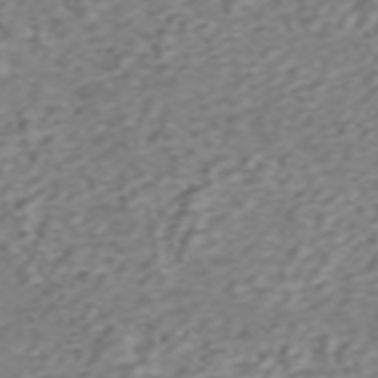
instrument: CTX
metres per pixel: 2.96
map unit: ANa
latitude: 45.7072
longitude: 22.0283
